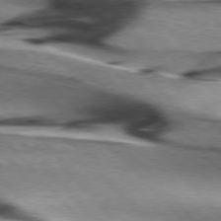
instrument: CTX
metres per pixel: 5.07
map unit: lApd
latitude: 76.1766
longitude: -64.9136
